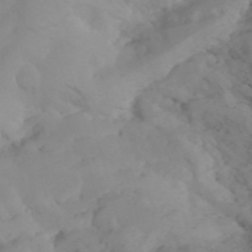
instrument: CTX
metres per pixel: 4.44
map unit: Aa
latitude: 24.8380
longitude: -131.6694
